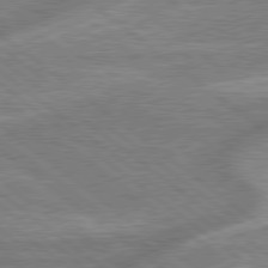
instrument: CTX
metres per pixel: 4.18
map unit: lApd
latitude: 79.1592
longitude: -170.3656
